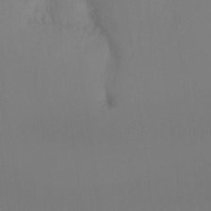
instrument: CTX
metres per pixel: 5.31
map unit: Ht
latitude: -16.6897
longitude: -46.6113
